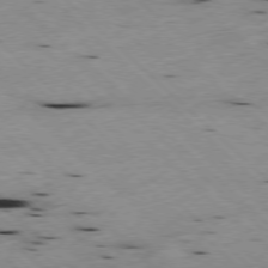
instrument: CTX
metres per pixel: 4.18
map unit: Hpe
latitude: -78.1983
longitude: -19.9339
